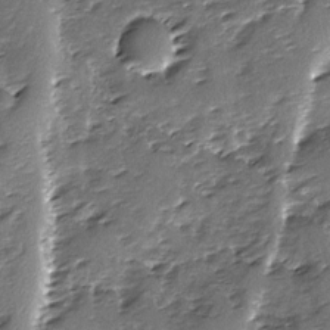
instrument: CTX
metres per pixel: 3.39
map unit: Ave
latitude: -9.4832
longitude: -117.7639
